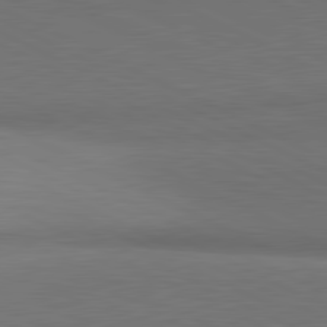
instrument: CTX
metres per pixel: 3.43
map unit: lApd
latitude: 81.4237
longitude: 154.3684
